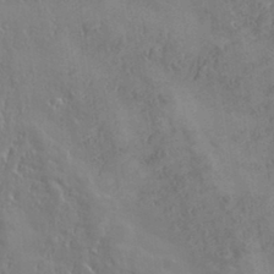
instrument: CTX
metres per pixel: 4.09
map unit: eHh
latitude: 34.4979
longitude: -134.2144
